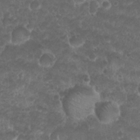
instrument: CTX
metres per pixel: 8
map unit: Nhu
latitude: 26.5735
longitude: -52.4601
